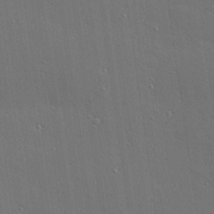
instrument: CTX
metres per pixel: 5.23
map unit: Hve
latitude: 27.5749
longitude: -90.6679
